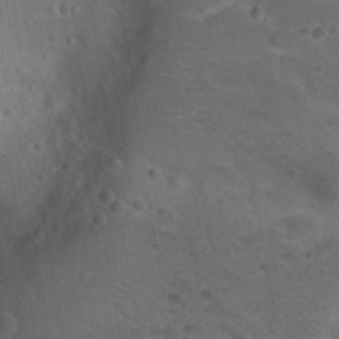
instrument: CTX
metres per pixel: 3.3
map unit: Nhu
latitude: 17.9528
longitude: -32.9136
